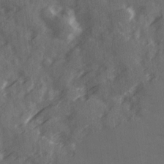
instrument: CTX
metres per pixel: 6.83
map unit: Ave
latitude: 19.2915
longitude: -130.7814
